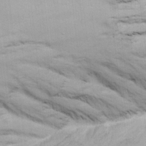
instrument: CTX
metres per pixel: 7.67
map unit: Ave
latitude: 17.0647
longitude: -138.6490
